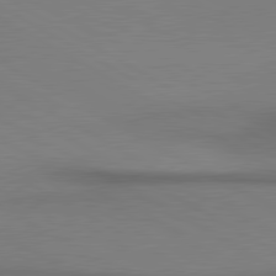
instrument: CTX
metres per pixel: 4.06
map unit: lApd
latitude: 80.6868
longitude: 155.7478
